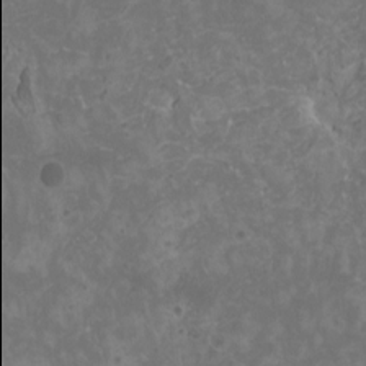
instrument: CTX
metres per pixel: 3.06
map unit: HNhu
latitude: -0.6897
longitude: 2.0094
